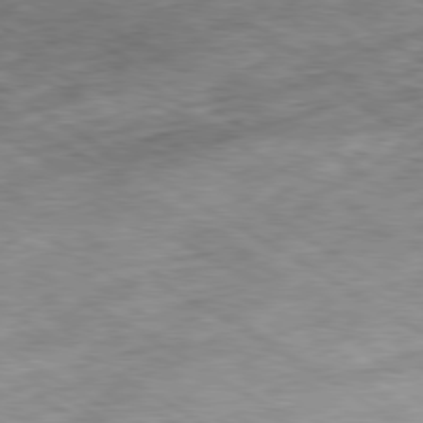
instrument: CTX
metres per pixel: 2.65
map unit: Hpe
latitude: -80.4440
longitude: 21.9745
